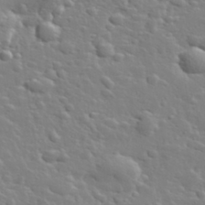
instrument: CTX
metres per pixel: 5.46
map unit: lHvf
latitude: 33.8772
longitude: -82.0633
